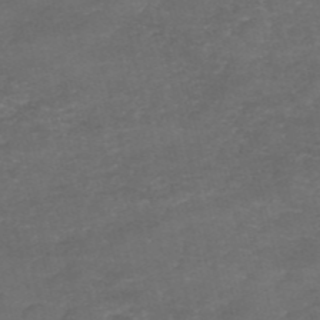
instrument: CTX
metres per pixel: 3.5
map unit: eHh
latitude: -54.6708
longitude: -90.2523
